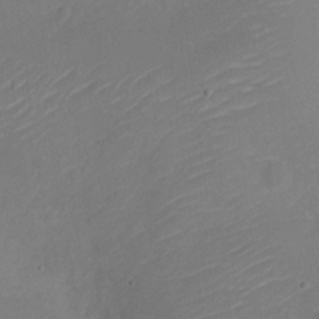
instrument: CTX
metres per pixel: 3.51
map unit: Nve
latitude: -17.8801
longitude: 106.7463
